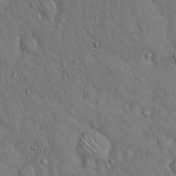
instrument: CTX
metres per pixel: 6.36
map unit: Hto
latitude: 15.6127
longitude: -58.2145
